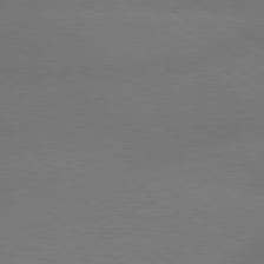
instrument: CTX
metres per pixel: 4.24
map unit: lApd
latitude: 79.2915
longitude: -150.5734
